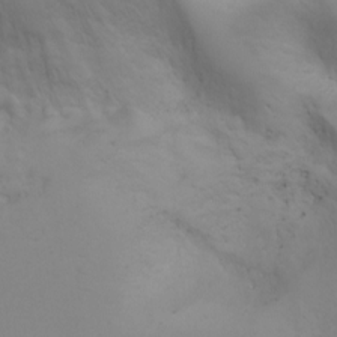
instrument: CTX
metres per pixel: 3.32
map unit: Aa
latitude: -3.4832
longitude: -72.4412
